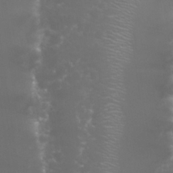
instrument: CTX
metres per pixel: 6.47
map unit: Nhu
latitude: 27.6505
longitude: -60.5734
